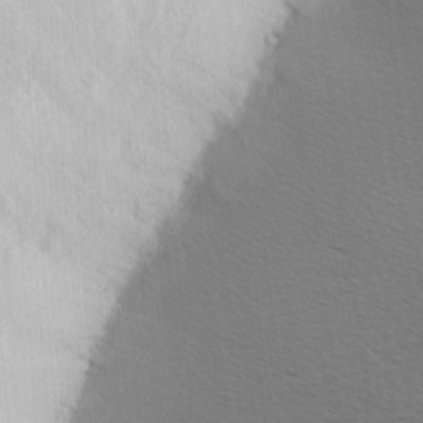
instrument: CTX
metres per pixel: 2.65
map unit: Hve
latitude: 2.1200
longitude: -123.4426
